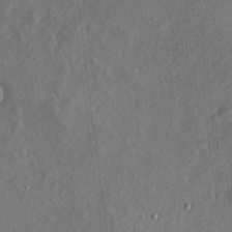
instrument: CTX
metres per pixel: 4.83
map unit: eHh
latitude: 4.9325
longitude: -73.2915
